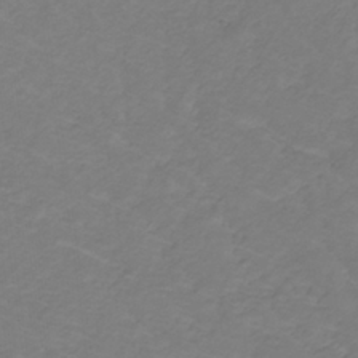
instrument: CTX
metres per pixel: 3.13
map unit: lHb
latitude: -31.2754
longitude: 64.8786
